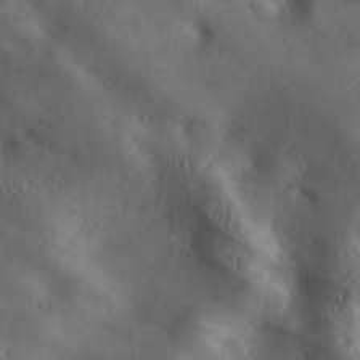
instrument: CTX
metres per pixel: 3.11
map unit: Ave
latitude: 18.2144
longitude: -131.3671
